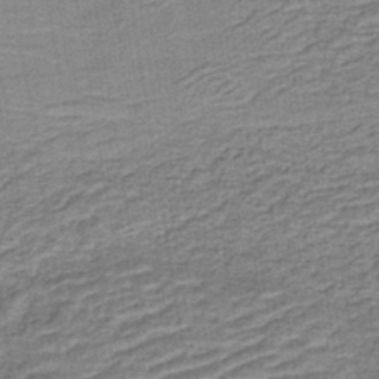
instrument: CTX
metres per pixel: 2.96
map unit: lHb
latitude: -40.1228
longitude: 55.2376
